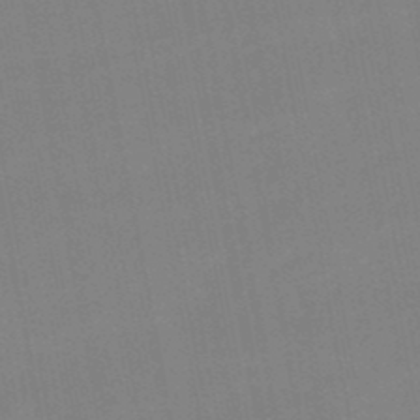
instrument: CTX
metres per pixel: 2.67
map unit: lHb
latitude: -48.9353
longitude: 75.6533
